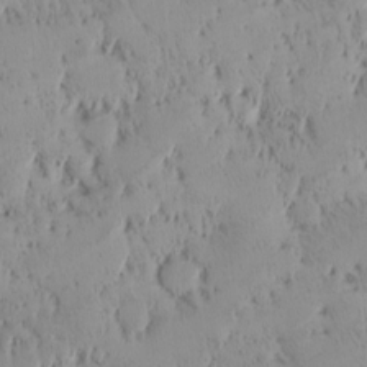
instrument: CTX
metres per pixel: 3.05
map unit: eHh
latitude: -2.1038
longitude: 20.5384
